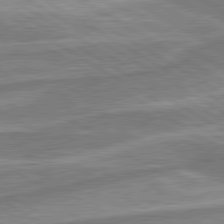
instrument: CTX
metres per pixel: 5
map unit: lApd
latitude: 80.3467
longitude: -177.3104
